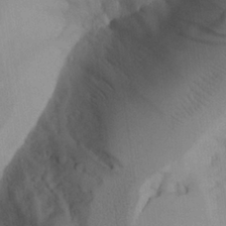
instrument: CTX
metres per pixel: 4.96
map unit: Aa
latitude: 25.2159
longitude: -128.7057
